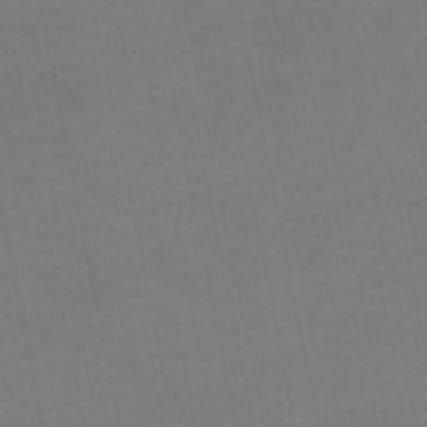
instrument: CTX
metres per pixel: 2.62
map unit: lHb
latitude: -46.9541
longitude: 61.2754
